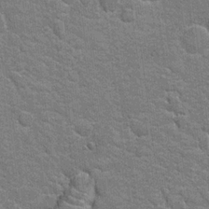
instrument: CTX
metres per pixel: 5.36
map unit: Hto
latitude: 20.5546
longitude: -48.1767
